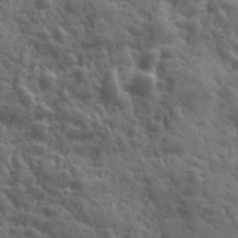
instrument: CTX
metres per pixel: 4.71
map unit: Ave
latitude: 19.1025
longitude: -132.2712
